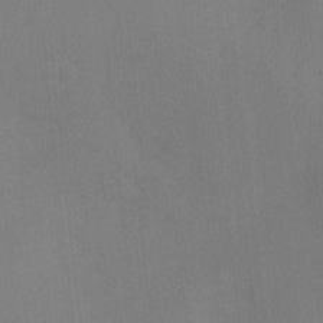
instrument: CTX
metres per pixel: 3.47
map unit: Ht
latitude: -3.0297
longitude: -17.4426
